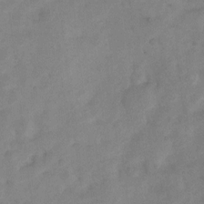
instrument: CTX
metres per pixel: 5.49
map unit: Nhu
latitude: 8.1767
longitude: -23.0836
